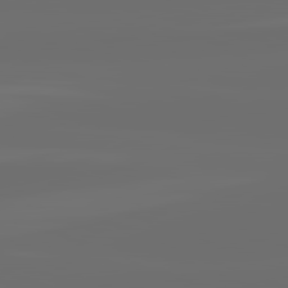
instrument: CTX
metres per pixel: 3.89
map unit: lApd
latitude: 82.2711
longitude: -164.8380
